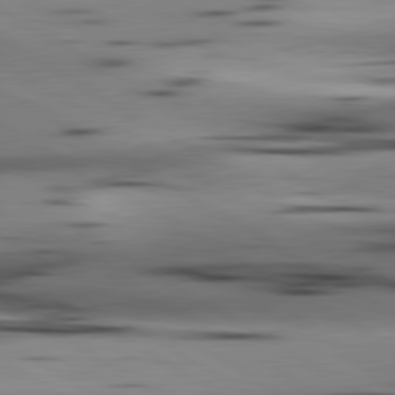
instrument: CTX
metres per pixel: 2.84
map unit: lApd
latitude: 80.4223
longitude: 160.4818
